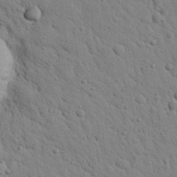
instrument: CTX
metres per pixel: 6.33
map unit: Nhu
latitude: 22.6868
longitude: -76.9136
